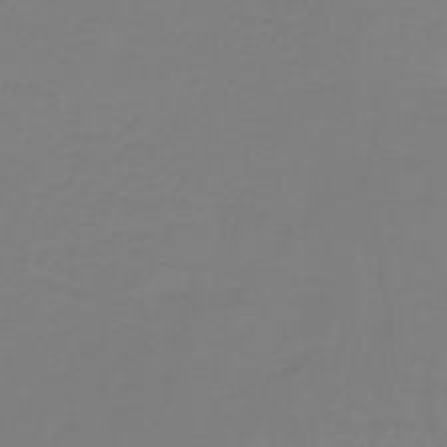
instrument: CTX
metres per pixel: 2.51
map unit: lHb
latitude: -41.8989
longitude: 63.7855
